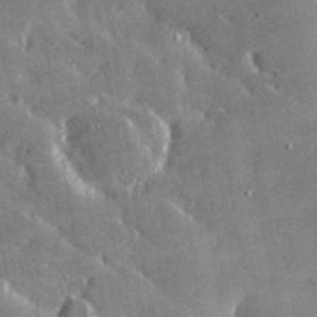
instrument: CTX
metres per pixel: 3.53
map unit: lHvf
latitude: 32.1011
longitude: -92.0255
